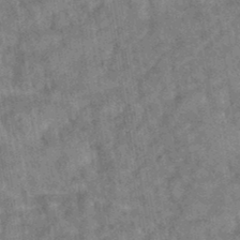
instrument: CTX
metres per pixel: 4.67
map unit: eAb
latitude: 35.7638
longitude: 115.2943
